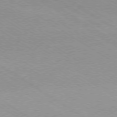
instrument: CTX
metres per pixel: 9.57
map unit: Ap
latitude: -78.7652
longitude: -84.0444
